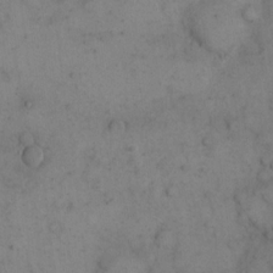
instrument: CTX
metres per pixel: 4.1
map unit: eHh
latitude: 15.5560
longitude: -67.4993
